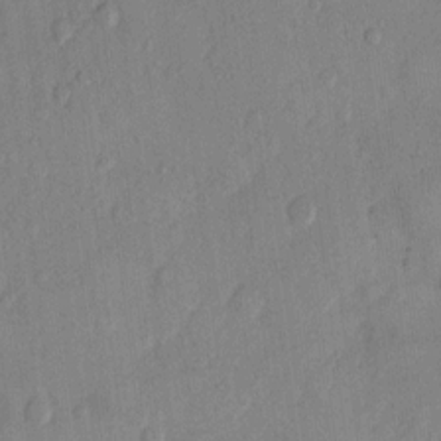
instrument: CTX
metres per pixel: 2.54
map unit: Hto
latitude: 9.8961
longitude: -58.4601
